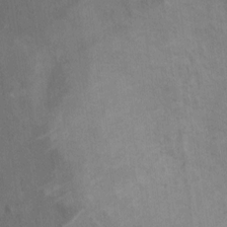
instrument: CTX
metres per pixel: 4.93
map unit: Nhu
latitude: 9.9717
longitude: -25.8205
